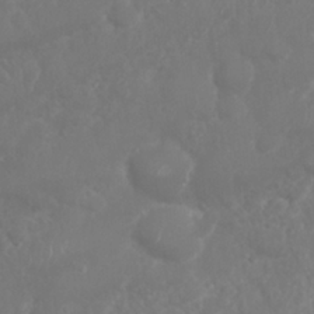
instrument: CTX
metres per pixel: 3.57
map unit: Nhu
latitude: 26.1389
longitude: -61.6694
